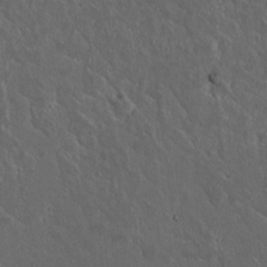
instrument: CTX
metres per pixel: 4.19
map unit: lAvf
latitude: 8.4601
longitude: 168.9919
